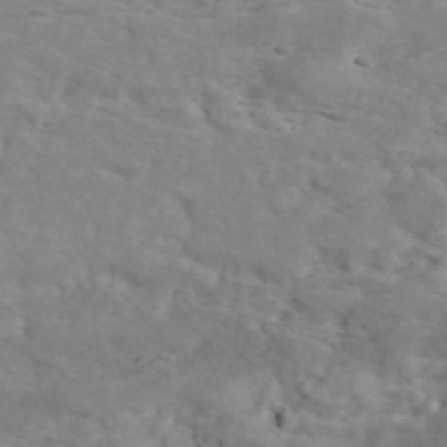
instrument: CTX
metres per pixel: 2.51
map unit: ANa
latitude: 41.7639
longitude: 14.6519
